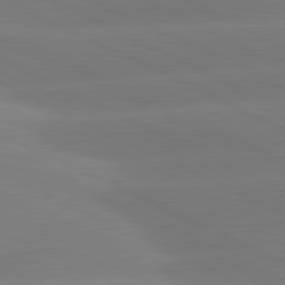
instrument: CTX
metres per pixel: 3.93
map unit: lApd
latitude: 81.3671
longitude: -154.3467
